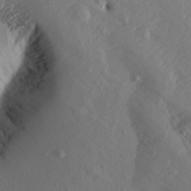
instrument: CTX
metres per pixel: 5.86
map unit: Aa
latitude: 15.8962
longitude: -146.0822
